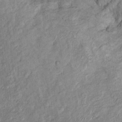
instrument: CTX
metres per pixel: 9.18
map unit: Htu
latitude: -5.6344
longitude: 155.0675
